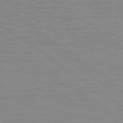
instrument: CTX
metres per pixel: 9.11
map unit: lApd
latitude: 79.1781
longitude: -90.0633
